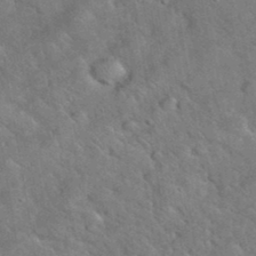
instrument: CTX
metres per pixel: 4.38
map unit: eHh
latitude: 37.9528
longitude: -65.1403
